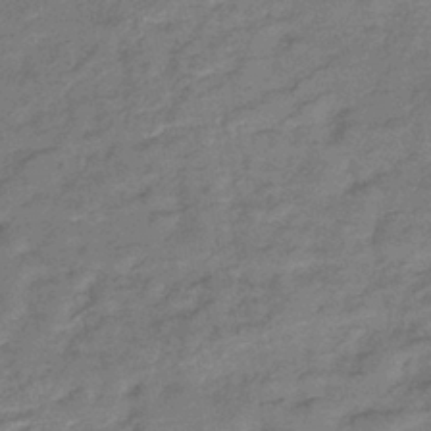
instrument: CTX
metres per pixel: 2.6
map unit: lHb
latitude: -40.7841
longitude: 75.5022
